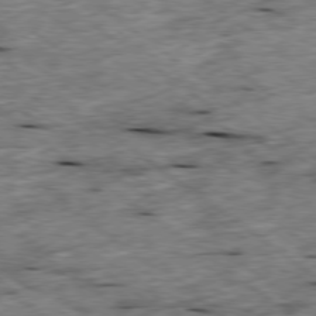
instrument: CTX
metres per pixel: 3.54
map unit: Ap
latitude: -79.3131
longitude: -88.2523
